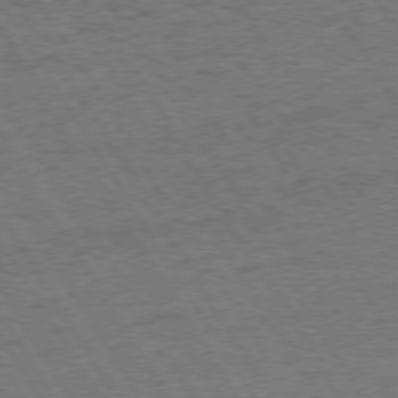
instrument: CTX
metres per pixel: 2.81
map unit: Hpe
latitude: 72.8380
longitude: -128.1578
